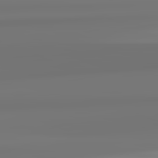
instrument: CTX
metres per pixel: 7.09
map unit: lApd
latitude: 82.3656
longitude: 171.5777
